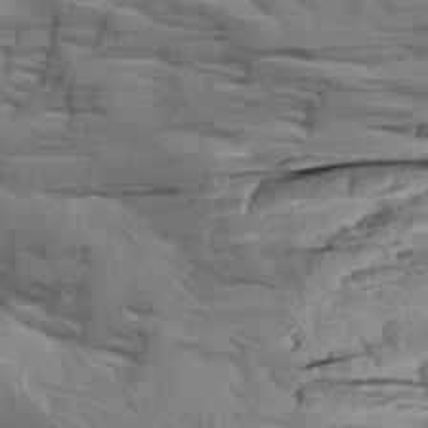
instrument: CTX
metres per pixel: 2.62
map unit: Aa
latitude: 8.8191
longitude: -140.8191
